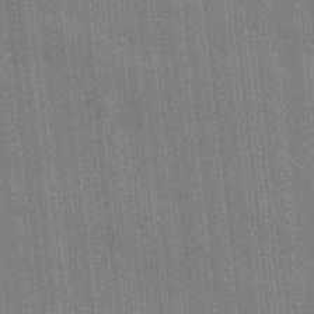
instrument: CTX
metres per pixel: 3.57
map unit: eHh
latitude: 5.6883
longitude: -74.3278
